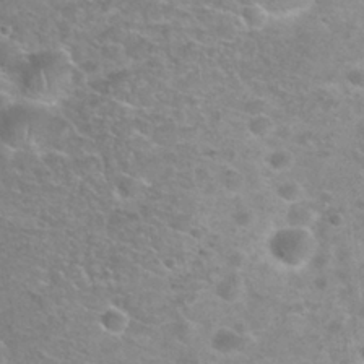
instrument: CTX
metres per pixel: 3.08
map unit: Nhu
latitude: 28.1200
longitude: -49.7261
